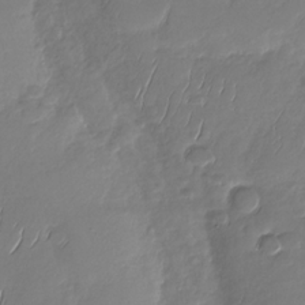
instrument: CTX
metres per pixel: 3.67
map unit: Nhu
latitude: -29.5399
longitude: -61.7071
